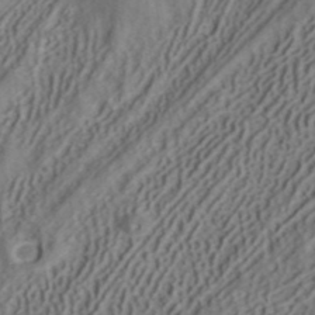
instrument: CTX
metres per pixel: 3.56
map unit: ANa
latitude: 41.5560
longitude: 34.5952
